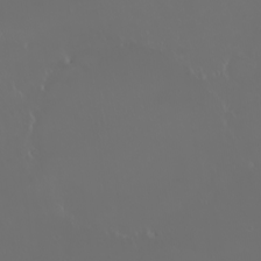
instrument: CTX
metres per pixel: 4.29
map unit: eHh
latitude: -2.4440
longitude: 19.8611
